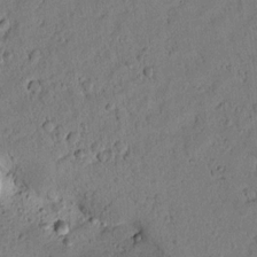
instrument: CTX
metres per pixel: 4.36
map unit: lAvf
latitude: 8.2901
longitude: 165.2943
